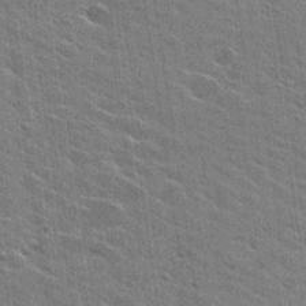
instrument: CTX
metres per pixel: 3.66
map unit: Hto
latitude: 26.4979
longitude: -43.4804
